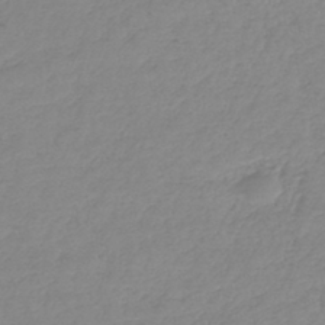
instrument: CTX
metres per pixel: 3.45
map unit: lHb
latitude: -44.3495
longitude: 70.4062
